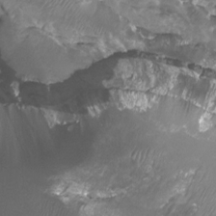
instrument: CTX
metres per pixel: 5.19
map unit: Htu
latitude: 3.3292
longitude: -21.0270
